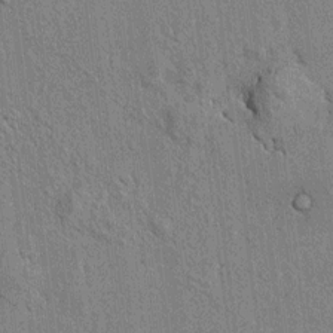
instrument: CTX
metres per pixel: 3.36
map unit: lAvf
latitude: 7.4615
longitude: 166.5196
